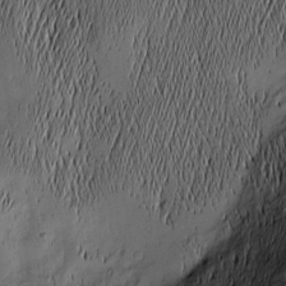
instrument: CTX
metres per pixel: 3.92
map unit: Nhu
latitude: -5.9556
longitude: -152.8002
